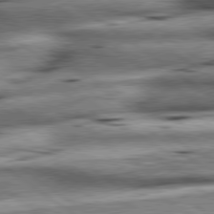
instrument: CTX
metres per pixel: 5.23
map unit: lApd
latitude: 79.6127
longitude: -140.7057
